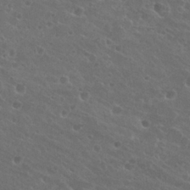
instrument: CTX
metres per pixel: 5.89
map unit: Nhu
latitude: 27.0648
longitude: -51.2348
